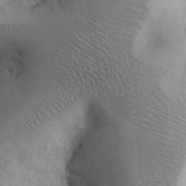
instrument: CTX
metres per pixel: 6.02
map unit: eHh
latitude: 31.1970
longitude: -68.0255
